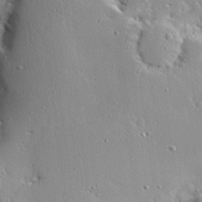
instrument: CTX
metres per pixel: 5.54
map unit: Ave
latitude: 13.2159
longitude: -138.2711
